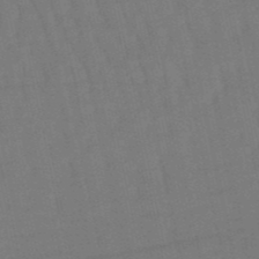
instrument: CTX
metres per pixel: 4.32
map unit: eHb
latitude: -50.2361
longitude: 72.5574
